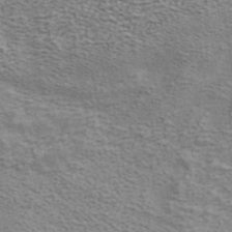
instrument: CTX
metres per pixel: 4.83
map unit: ANa
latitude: 42.5546
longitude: 17.6155
